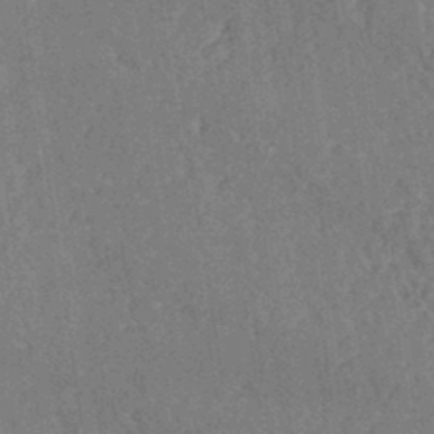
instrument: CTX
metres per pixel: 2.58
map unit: eHh
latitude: -40.1795
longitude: -27.2726
